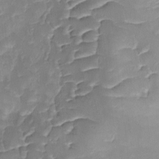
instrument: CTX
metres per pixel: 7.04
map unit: Ave
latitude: -9.2187
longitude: -122.5168
